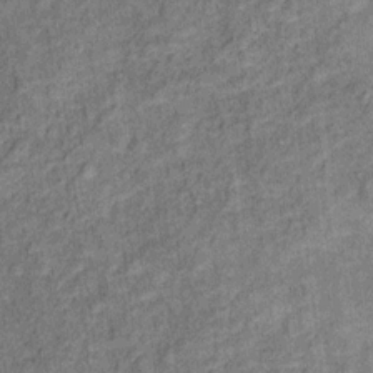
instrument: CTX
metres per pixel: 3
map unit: Ht
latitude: 9.8583
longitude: -39.1781
